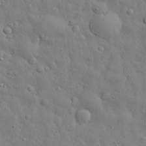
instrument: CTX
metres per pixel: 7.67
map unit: eHh
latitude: 29.8583
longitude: -75.9150
